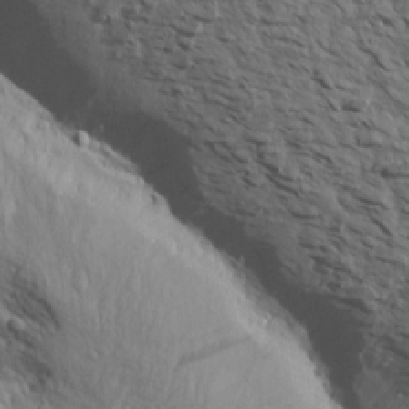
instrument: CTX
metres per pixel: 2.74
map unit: Aa
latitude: 14.0633
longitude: -141.6504
